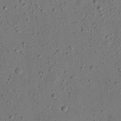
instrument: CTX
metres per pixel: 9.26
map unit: eHh
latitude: 24.2900
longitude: -69.2726
